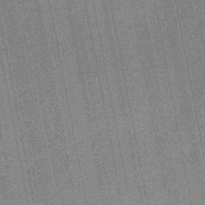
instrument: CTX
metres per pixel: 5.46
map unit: HNb
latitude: -49.4266
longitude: -38.3089
